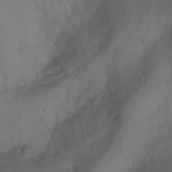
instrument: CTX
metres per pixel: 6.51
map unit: Nhu
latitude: -4.6896
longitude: -76.0444
